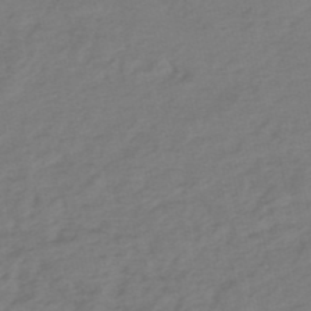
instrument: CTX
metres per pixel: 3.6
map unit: eHh
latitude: -51.5021
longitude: -24.8757
